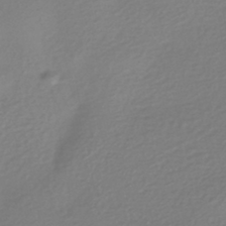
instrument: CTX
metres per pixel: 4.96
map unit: HNhu
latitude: -42.8974
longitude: 96.5952
